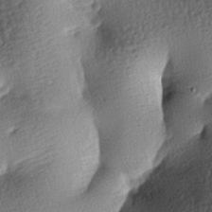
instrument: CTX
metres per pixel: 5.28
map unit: lAa
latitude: -8.4062
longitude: -126.6113
